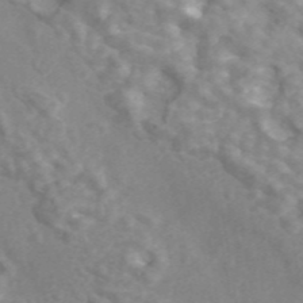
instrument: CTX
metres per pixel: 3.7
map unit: ANa
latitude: 45.7260
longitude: 26.7274
